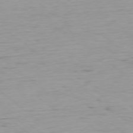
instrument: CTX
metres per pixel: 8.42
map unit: Ap
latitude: -78.3117
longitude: -78.1011
